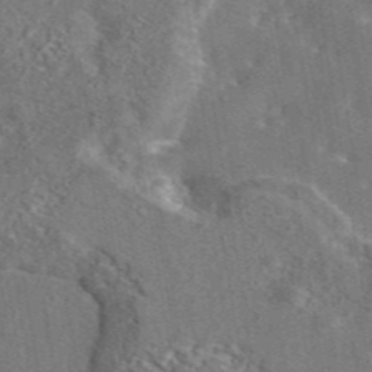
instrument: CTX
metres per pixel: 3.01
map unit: eAb
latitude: 45.0269
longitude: 110.8974
